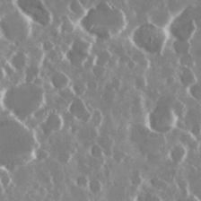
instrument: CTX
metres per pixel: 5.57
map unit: Nhu
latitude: 29.5938
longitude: -60.8947
